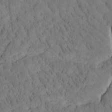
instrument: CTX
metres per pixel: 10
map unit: Htu
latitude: -3.3131
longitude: 172.7085
